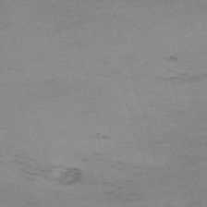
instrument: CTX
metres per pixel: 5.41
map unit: eHh
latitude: -61.7667
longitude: 51.1431
